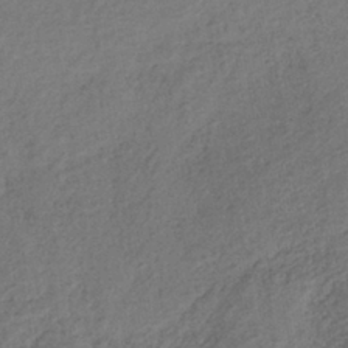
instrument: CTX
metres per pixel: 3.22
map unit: lHb
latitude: -38.4629
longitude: 68.7841
